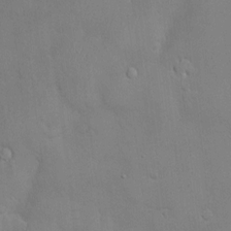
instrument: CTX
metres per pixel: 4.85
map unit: Hve
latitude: -10.5196
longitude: 173.7855
